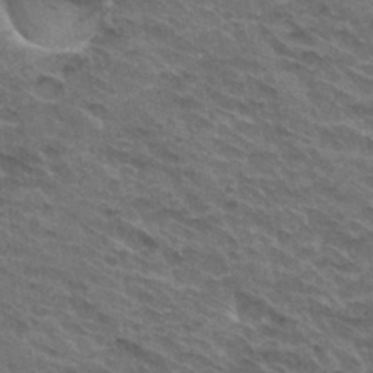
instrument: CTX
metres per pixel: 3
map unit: Hto
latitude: 32.2711
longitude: -46.8380
